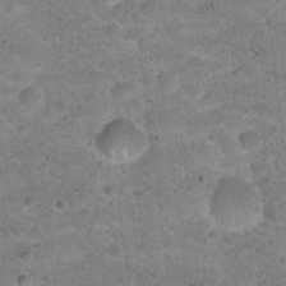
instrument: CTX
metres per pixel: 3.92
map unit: Hto
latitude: 22.0822
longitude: -49.4048
